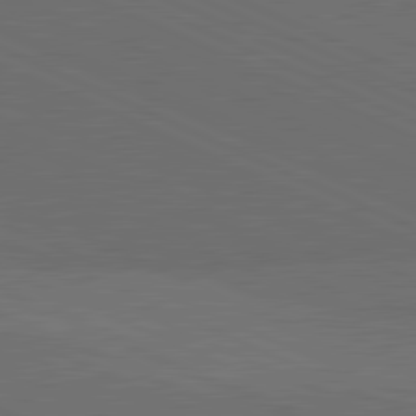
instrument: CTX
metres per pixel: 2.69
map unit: lApd
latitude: 81.7450
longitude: 148.4818
